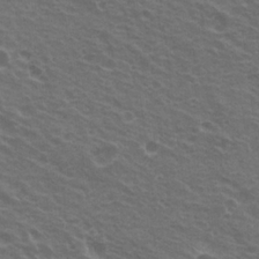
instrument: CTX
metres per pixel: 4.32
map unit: Hto
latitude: 21.9717
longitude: -31.0081
